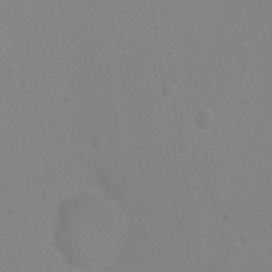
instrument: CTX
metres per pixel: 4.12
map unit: Ht
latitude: -2.1227
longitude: -27.0081
